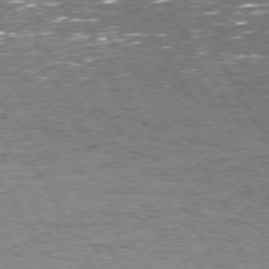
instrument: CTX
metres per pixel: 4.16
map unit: Hpe
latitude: 72.6869
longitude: -123.0836
